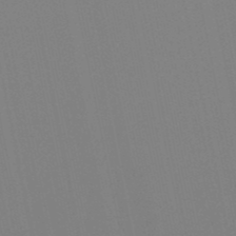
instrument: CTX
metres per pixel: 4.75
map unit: lHb
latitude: -49.6533
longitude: 70.4251
